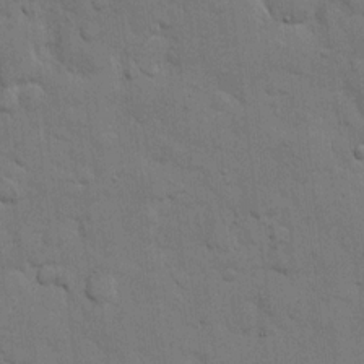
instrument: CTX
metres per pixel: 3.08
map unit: eHh
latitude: 11.4804
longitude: -67.2725
